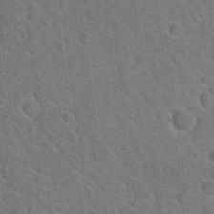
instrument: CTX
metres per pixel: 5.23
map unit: Hto
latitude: 19.6505
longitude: -50.7435
